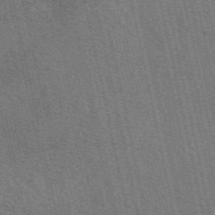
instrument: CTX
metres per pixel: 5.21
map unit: eAb
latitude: 48.3656
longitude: 106.2173
